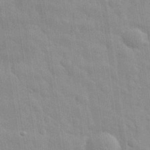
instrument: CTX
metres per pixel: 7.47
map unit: eHh
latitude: 32.2145
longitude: -70.9514
